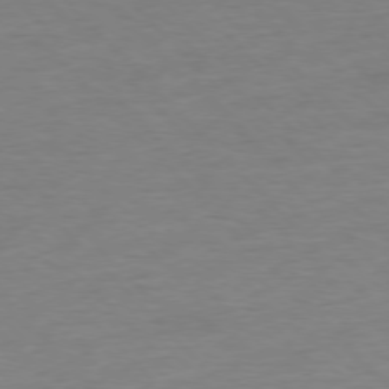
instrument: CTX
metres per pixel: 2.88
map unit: Ap
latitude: -77.5588
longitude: -83.2348
